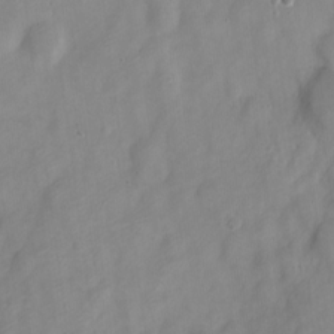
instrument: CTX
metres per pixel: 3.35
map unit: Nve
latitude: -22.2362
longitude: 106.6897
